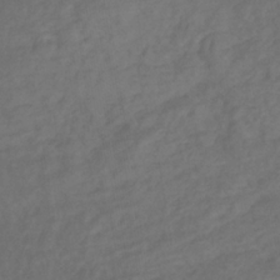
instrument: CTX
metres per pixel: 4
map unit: eHb
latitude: -32.7086
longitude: 72.1983
